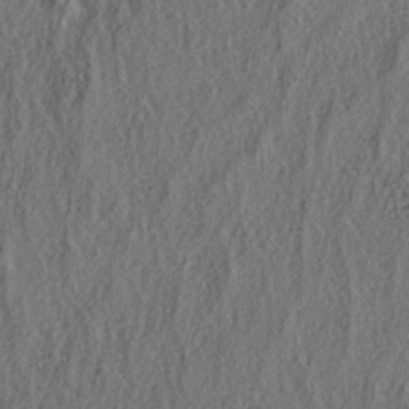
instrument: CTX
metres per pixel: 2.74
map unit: lAa
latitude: 4.6113
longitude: -113.3293
